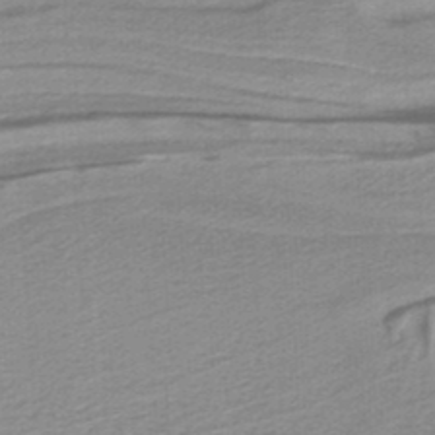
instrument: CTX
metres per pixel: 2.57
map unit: eAb
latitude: -40.1606
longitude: 52.1227
